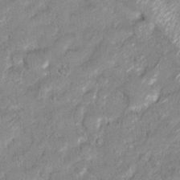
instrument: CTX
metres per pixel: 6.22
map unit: Hto
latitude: 15.1404
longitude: -34.1388
